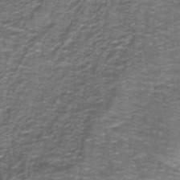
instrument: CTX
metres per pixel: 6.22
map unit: lHb
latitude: -40.7463
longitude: 56.0472
